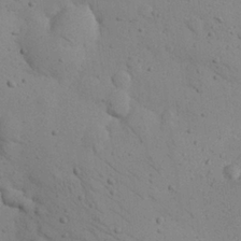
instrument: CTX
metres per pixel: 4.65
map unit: eHh
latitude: 24.6868
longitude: -72.0444
